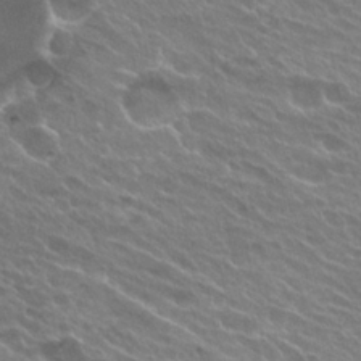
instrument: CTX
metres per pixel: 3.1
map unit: Hto
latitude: 25.0458
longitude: -37.8017
